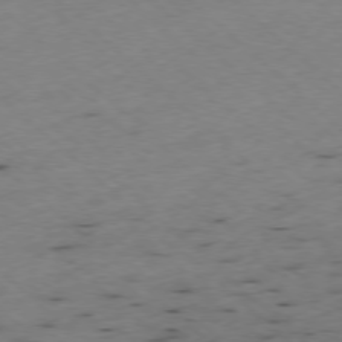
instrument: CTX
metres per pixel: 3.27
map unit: Ap
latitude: -77.8044
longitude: -60.2522
